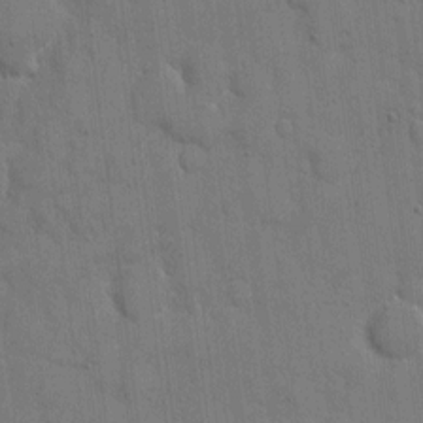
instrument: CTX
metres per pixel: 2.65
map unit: eHh
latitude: 9.1025
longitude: -67.8772
